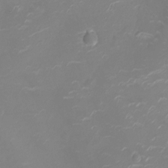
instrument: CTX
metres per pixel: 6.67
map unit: Ht
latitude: -10.3117
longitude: -19.7260
